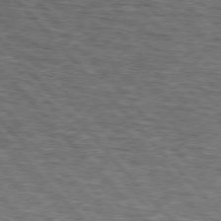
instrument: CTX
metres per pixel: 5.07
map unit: lApd
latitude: 76.4601
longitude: -74.9892
